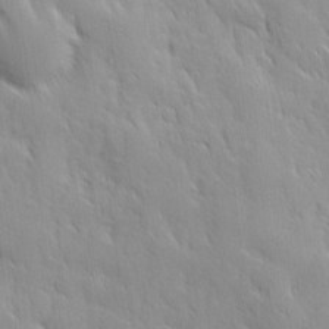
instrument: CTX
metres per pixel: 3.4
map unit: Ave
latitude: 9.8772
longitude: -103.5560
